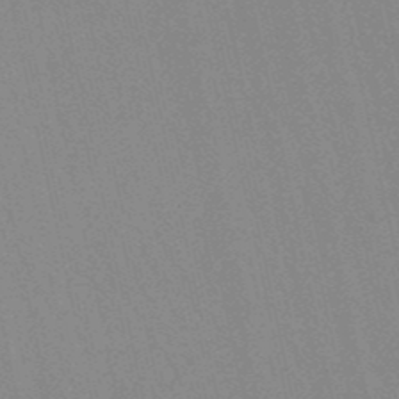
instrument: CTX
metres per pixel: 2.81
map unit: lHb
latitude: -49.6722
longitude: 69.2564
